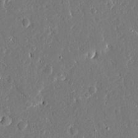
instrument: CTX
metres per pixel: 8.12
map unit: Ave
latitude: 16.2900
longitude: -140.5545
